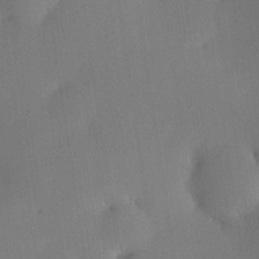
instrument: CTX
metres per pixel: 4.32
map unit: HNhu
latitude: 9.2915
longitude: 15.8045
